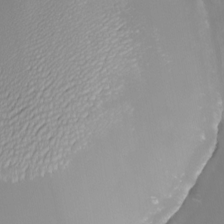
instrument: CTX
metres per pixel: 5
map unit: eHh
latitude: -7.5021
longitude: -77.4237
